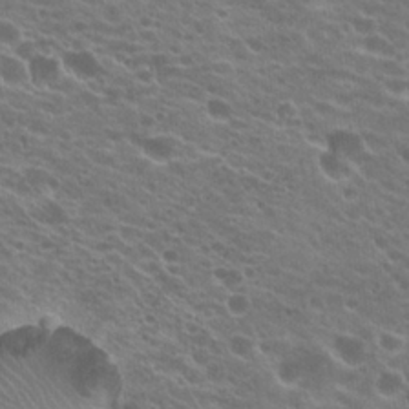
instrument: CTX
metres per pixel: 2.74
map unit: Hto
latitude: 21.1970
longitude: -37.9906
